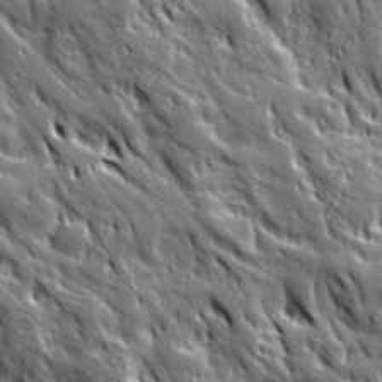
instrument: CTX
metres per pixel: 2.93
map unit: Ave
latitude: 20.2901
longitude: -135.0836
